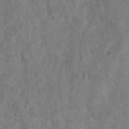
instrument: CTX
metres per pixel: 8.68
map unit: HNhu
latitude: -28.1417
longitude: 73.3132
